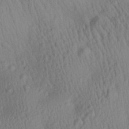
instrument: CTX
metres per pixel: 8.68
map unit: Aa
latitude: 27.8395
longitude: -141.5749
